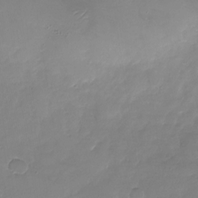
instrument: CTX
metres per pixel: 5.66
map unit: Nhu
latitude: -28.2740
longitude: -60.4034
